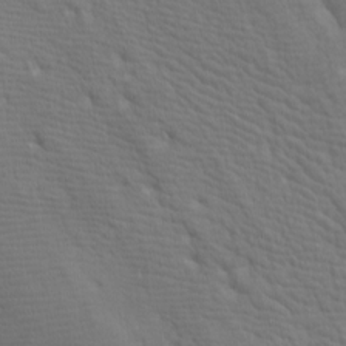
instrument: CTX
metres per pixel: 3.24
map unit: lAa
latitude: -9.8611
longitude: -125.6693
